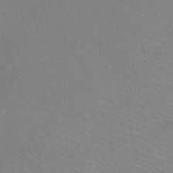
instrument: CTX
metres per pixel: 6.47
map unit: HNhu
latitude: -1.7667
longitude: -2.3845
